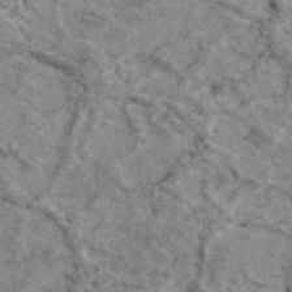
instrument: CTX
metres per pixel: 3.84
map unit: eAb
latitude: 49.1781
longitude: 113.9745
